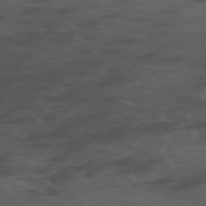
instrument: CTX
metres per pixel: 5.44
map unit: Ap
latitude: -76.1795
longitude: -66.2333
